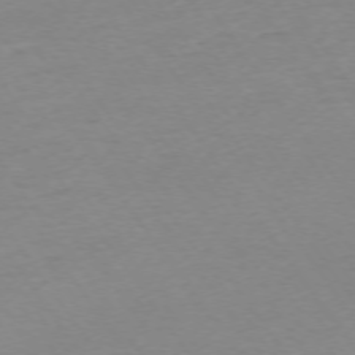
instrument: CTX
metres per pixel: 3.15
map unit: Ap
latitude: -74.5763
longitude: -85.3293
